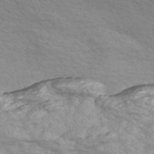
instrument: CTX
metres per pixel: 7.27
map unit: Nve
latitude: -56.7463
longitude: 53.1809
